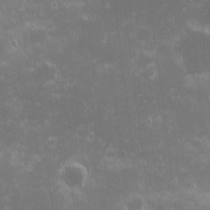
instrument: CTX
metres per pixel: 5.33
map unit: eHh
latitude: -0.7841
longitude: -85.1592
